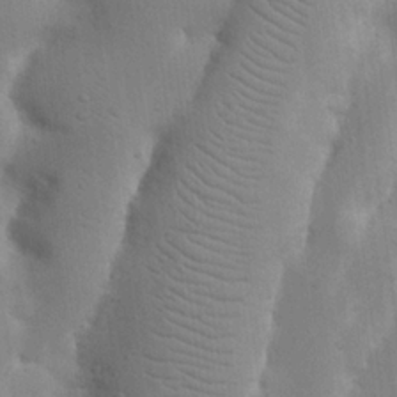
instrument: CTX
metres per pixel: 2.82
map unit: Nhu
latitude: 19.7260
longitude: -73.9528
